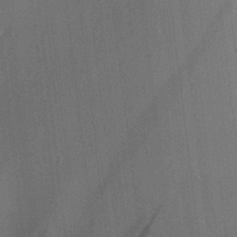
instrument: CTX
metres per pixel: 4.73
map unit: Aa
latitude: 21.2537
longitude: -139.2915
